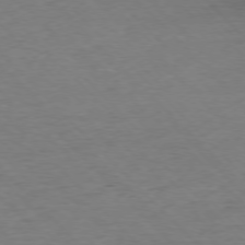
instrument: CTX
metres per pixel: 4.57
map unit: Ap
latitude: -76.8219
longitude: -94.6869
